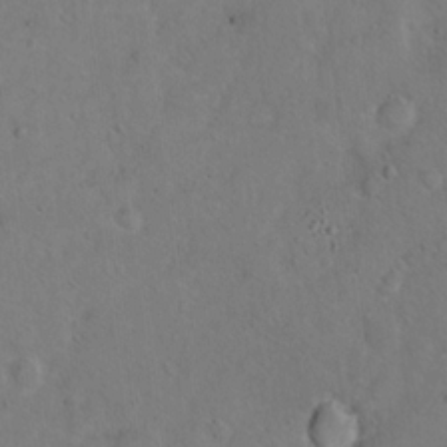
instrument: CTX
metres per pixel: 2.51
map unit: Ht
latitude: 14.2334
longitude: -37.1781
